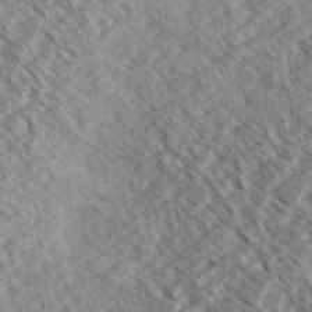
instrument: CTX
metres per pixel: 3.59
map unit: eHh
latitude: 34.4790
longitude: -140.1011
